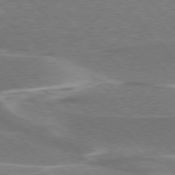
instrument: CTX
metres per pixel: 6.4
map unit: lApd
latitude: 76.3467
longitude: -63.6883
